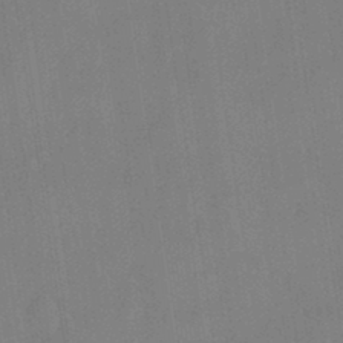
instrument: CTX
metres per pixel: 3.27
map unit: HNhu
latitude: 6.4223
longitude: 0.4818
